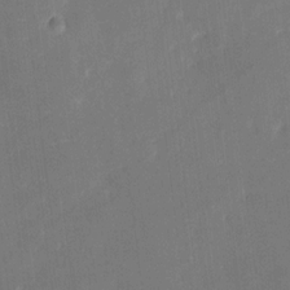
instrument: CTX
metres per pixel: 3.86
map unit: eHh
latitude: 5.6505
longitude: -69.5371
